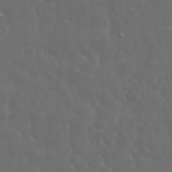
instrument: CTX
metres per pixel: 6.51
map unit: eHh
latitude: 34.2333
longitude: -59.9528
